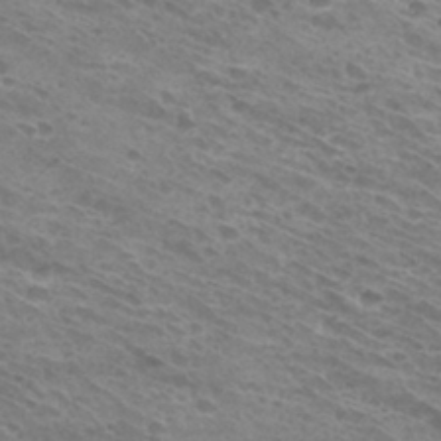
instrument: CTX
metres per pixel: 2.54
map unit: Hto
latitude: 32.0255
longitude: -41.2536
